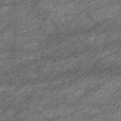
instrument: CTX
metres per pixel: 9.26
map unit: HNhu
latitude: -47.4076
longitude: 28.6141
